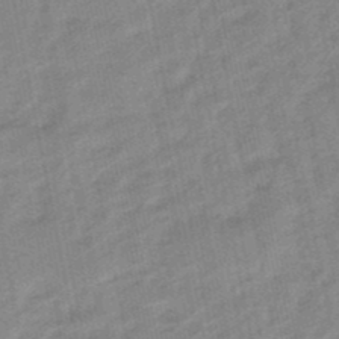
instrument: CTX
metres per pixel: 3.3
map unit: lHb
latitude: -48.2173
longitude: 78.2361
